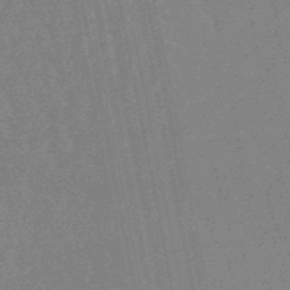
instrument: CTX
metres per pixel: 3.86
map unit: lHb
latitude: -48.0094
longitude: 80.5763
